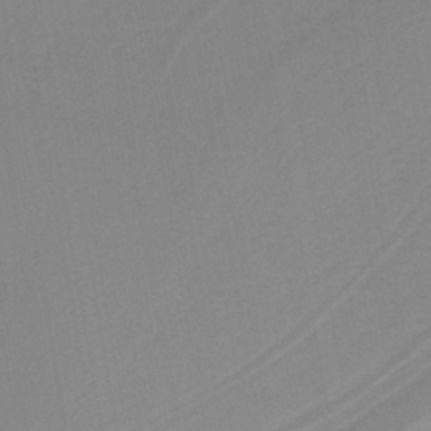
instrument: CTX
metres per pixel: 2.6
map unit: lHb
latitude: -37.8611
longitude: 56.3873
